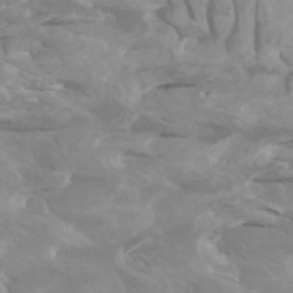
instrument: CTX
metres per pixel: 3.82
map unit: Htu
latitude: -5.3698
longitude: -76.6112
